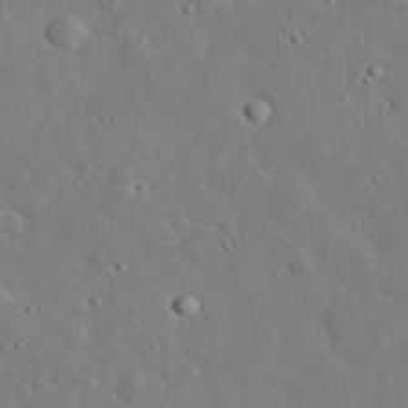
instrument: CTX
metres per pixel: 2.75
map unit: lHvf
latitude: 33.1025
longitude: -83.1214
